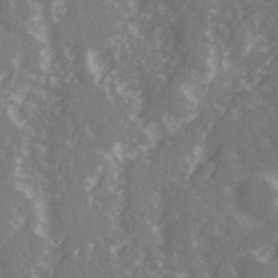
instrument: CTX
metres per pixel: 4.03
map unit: Ave
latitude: 21.4049
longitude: -131.9906
